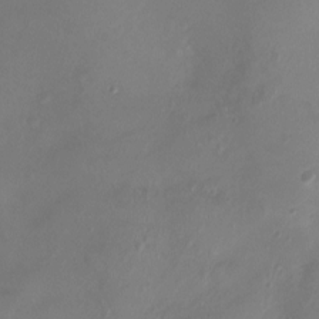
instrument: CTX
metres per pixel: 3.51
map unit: Ht
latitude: -7.5210
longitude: -18.6868
